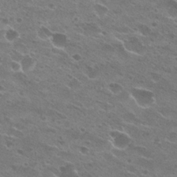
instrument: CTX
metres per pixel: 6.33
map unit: Hto
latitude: 23.7638
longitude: -41.8583
